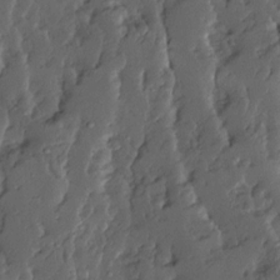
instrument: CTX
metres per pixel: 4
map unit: Ave
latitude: 13.9717
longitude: -135.9717
